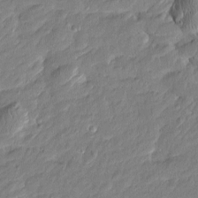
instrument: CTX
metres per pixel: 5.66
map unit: Htu
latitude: -6.5007
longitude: 174.9919
